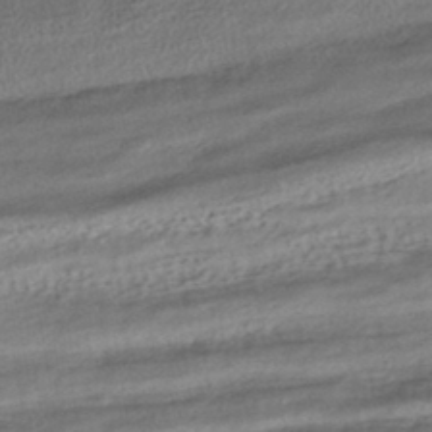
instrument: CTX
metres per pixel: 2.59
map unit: HNhu
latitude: -42.2550
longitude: 104.3684
